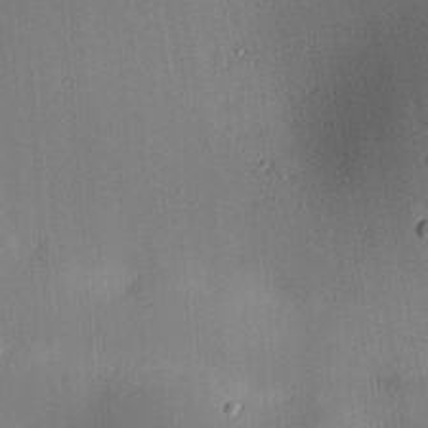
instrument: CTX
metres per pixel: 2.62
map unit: lAa
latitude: 4.7813
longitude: -112.1956
